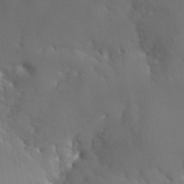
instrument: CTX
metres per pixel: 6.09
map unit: Nhu
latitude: 30.3657
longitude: -57.1781
